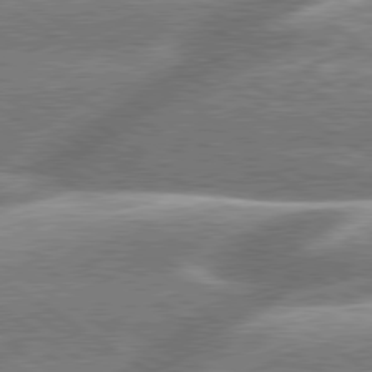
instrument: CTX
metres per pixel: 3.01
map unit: lApd
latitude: 79.6883
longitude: -159.9339
